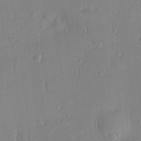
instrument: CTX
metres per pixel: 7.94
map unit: Htu
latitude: -5.2376
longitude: 173.7855
